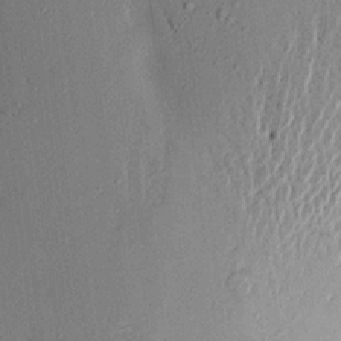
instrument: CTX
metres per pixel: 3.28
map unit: Aa
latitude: 17.0081
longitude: -148.5924
